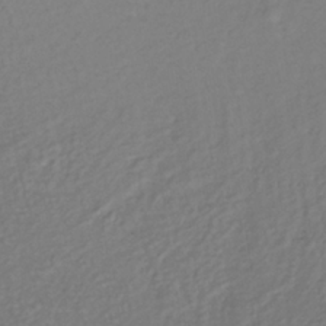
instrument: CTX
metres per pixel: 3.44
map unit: lHb
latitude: -34.3873
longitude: 64.1228
